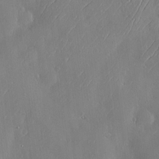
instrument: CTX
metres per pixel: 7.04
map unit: Hve
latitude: -10.8786
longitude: 173.7100
